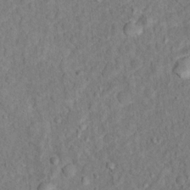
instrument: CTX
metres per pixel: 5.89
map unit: Hto
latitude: 12.4979
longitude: -38.4412
